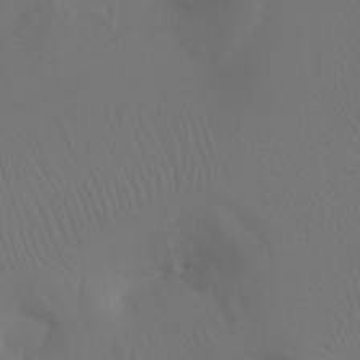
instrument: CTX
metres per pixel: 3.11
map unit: Ht
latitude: -7.6344
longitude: -32.5546
